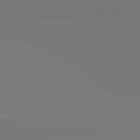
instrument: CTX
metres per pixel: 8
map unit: lApd
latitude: 80.6868
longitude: -148.8002
